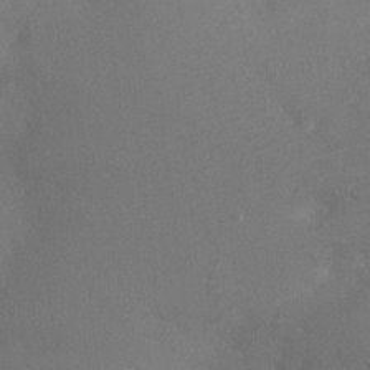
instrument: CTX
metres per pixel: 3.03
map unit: Ht
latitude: -4.1794
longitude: -19.1025
